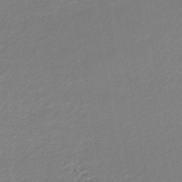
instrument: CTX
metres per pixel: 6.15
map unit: lHb
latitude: -44.3873
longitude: 61.9745
